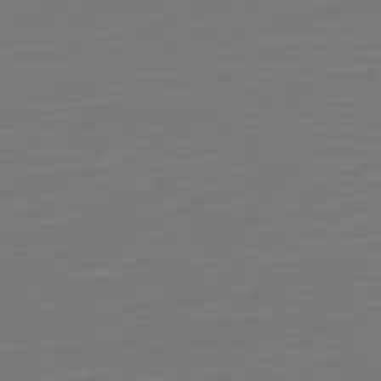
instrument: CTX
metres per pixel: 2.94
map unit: Hpe
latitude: 75.6505
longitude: -124.1577
